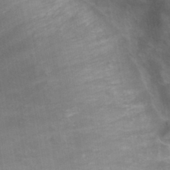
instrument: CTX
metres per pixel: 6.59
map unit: Hto
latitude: 33.4804
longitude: -44.1578
